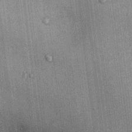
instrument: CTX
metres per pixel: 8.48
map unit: Ht
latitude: -3.4643
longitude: -13.0459
